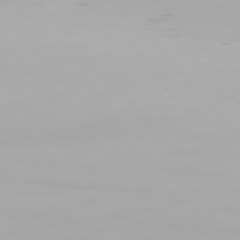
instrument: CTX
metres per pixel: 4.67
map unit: Hpe
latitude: 76.4034
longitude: -135.4048
